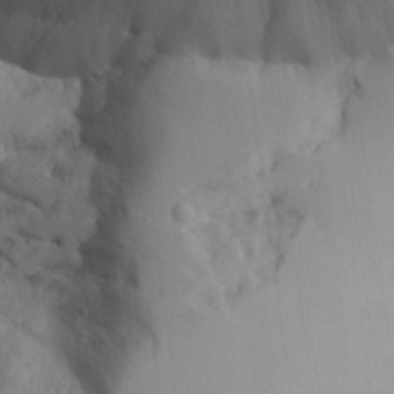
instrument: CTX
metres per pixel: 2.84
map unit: Aa
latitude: 25.2914
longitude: -128.9891
